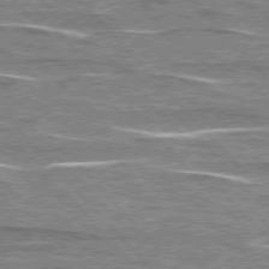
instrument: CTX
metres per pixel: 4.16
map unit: lApd
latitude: 76.2900
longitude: -81.1970
